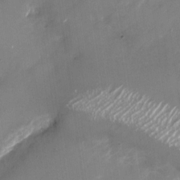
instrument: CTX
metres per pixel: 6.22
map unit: Nhu
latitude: -27.3320
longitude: -74.6491
